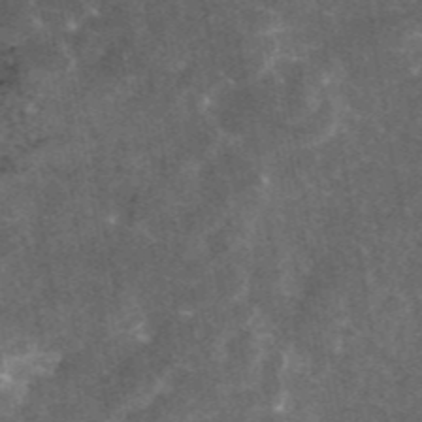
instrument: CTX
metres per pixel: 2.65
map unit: eAb
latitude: 45.3670
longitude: 122.5952
